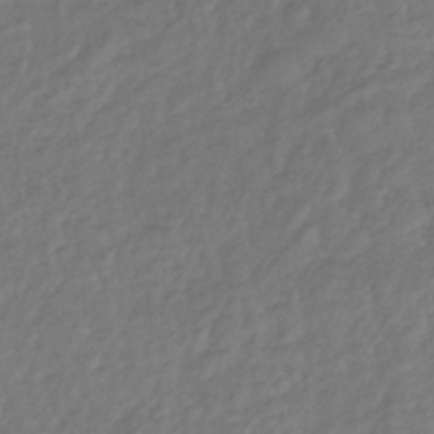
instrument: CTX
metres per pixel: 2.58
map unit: lHb
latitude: -36.7274
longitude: 69.8989
